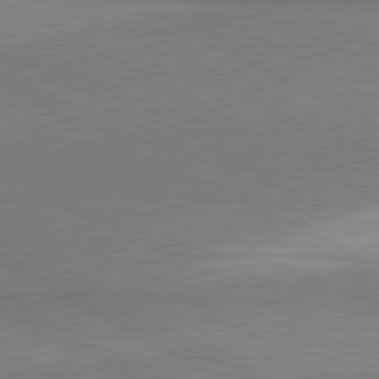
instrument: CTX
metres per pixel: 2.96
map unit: lApd
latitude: 80.9514
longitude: 163.9367
